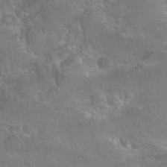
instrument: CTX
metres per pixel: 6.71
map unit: Nhu
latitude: 24.6301
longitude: -51.1403
